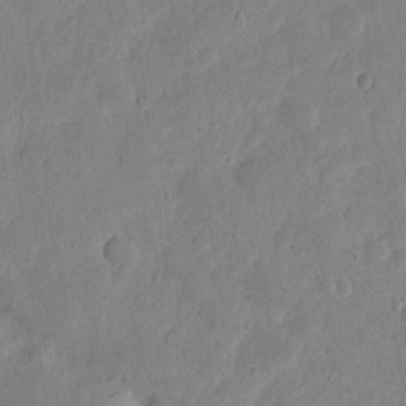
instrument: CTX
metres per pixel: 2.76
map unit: eHh
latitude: 5.5371
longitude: -71.6127
